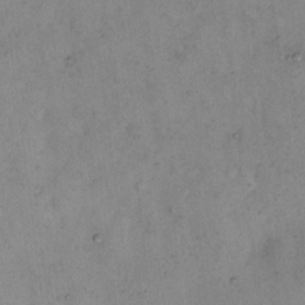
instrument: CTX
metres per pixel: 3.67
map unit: eHh
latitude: 10.3467
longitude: -62.3279
